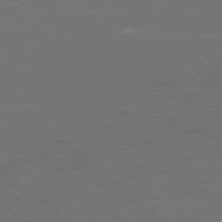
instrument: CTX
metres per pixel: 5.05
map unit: Ap
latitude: -77.9178
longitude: -61.8016
